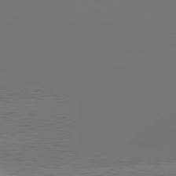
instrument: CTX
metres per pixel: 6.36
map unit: lApd
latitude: 81.1214
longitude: -152.6680
